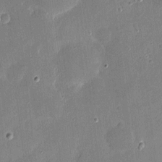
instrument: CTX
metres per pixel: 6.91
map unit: eHh
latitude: 3.9150
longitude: -70.9136
